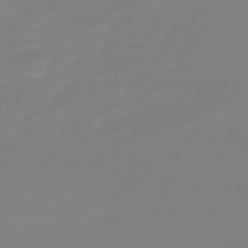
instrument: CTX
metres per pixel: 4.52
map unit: lHb
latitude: -44.4629
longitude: 75.4833
